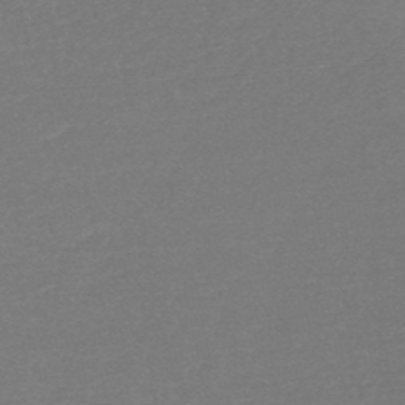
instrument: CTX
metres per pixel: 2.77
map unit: HNb
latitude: -49.5777
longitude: -43.6883
